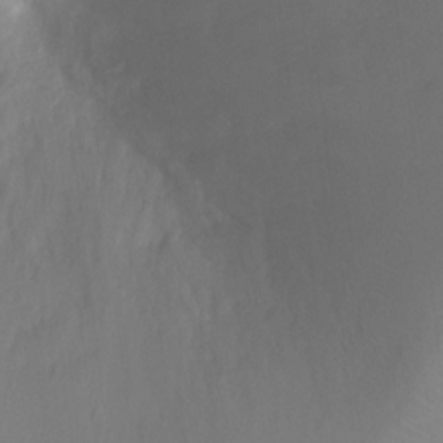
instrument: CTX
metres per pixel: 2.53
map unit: Ht
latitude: -0.8975
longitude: -35.1025
